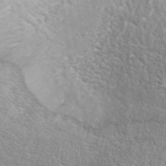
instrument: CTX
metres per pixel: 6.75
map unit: ANa
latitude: 39.7827
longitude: 21.2187
